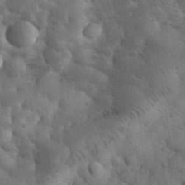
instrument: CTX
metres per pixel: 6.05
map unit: eHh
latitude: 33.7261
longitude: -67.8016
